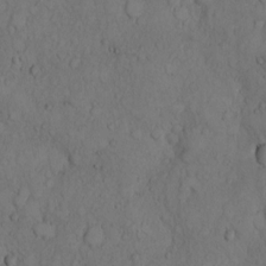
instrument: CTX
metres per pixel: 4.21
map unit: Hto
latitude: 9.0648
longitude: -57.7449
